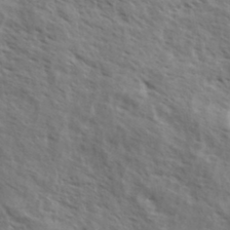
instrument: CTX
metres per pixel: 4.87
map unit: eHh
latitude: 36.7813
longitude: -139.3859
